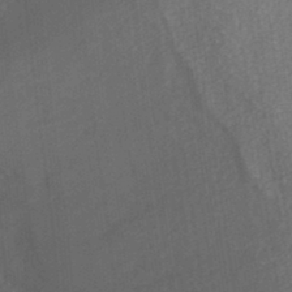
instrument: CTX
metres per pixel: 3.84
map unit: ANa
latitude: -38.6708
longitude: 94.4251
